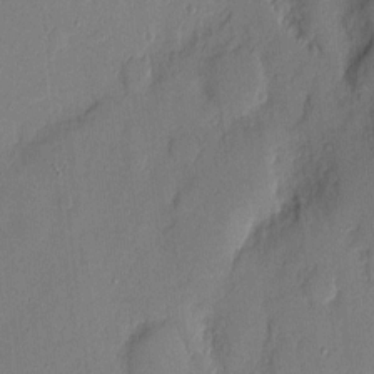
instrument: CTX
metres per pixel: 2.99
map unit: eHh
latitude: 5.5560
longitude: -72.3090
